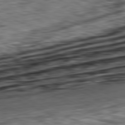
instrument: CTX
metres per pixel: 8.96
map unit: Ap
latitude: -81.6722
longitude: -82.3656
